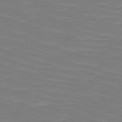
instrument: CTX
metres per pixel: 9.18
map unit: HNb
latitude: -49.6911
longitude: -50.7057
